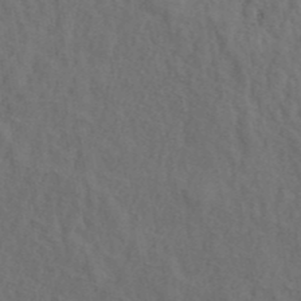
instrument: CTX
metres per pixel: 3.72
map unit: ANa
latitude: 42.3656
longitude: 51.5021
